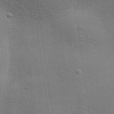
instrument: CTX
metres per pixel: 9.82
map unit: Aa
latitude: 33.1970
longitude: -133.8772
